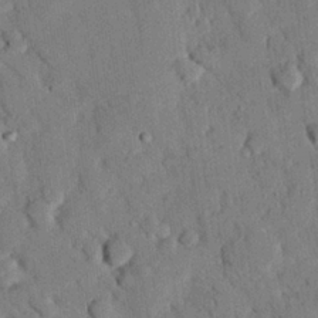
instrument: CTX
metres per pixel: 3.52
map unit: eHh
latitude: 26.6302
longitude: -79.2726
